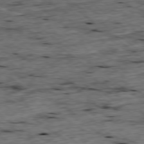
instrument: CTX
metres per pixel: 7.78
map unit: Ap
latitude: -78.8219
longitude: -87.6316
